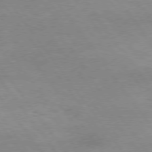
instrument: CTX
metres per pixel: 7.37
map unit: Hpe
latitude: 74.9703
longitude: -143.0648
